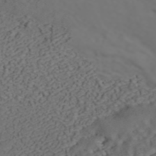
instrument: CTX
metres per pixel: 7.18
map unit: ANa
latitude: 42.9325
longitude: 33.9745
